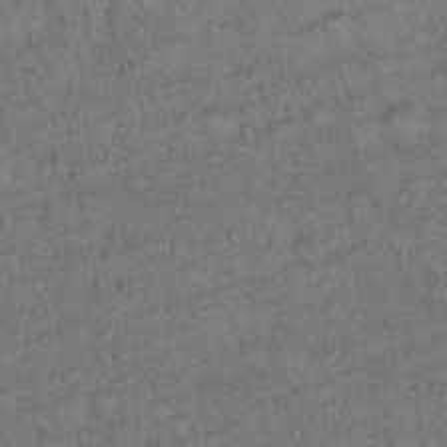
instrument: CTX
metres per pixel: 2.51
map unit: Hto
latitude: 12.8380
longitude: -57.4426
